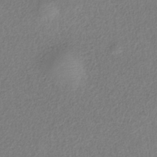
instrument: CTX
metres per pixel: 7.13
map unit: HNb
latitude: -32.8975
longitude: 55.7667
